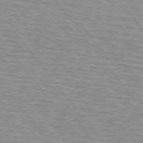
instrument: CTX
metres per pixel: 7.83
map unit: lApd
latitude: 75.1781
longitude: -75.9717
